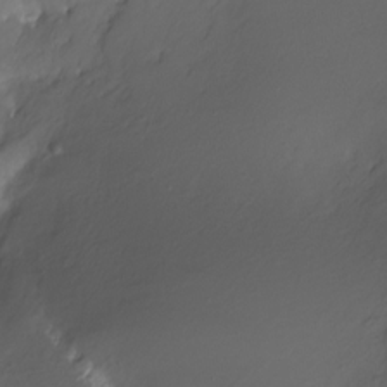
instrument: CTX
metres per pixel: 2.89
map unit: Nhe
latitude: -28.1606
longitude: -109.6127
